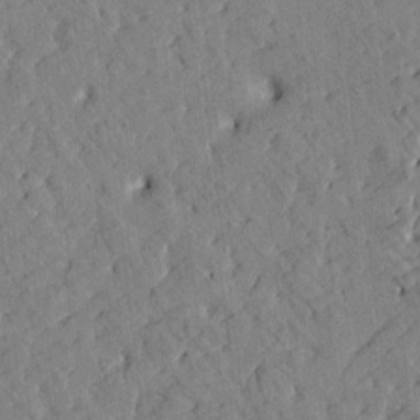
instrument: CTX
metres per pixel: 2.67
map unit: Htu
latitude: 1.3292
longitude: 179.6155
